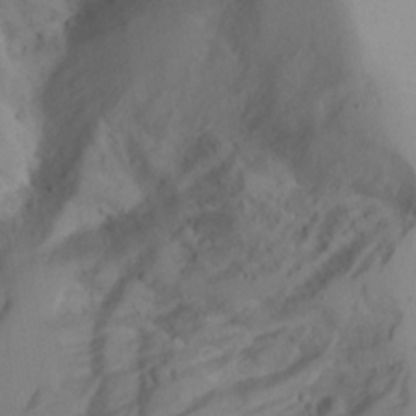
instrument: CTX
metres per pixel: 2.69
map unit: Aa
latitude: 24.8569
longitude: -132.0822
